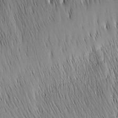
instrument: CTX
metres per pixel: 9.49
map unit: Nhu
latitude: -5.3131
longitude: -151.5182
